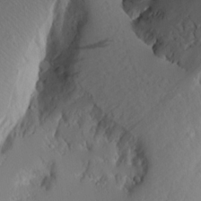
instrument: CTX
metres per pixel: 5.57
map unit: Aa
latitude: 14.9892
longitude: -140.6679
